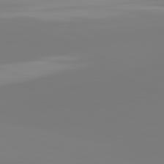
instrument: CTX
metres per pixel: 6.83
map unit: lApd
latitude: 81.9717
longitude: -159.5182
